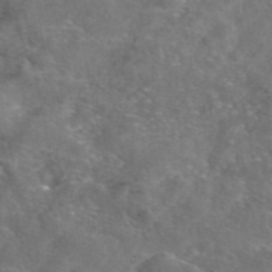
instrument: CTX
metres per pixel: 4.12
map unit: eAb
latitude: 47.3482
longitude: 110.5573
